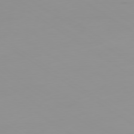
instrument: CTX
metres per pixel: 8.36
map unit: Ap
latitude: -80.0850
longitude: -59.1592
